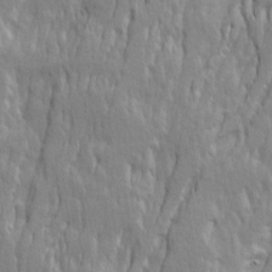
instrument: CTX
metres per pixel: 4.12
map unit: Ave
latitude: 14.5168
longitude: -134.2711
